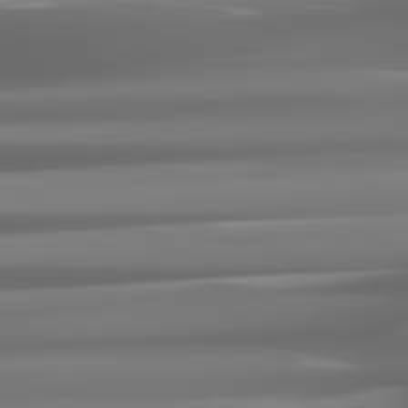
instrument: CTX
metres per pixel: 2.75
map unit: lApd
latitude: 81.8205
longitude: -136.4979
